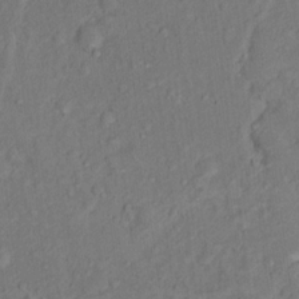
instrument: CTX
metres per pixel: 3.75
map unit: Hto
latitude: 15.3293
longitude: -31.0081
